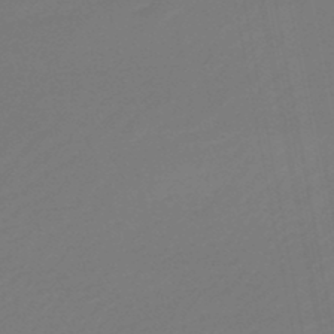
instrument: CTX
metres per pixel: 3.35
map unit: lHb
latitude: -47.3887
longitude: 69.1809
